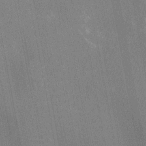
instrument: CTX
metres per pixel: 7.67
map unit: Nhu
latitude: -11.7100
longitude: -21.7639
